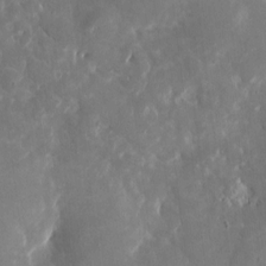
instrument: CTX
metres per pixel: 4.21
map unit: eHh
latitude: 5.1403
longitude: -70.2333
